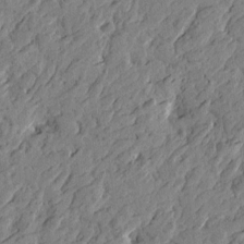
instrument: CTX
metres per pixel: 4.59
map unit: Htu
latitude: -2.8407
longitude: -179.3293
